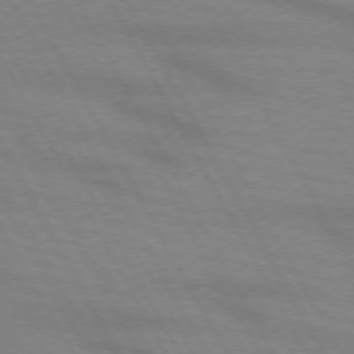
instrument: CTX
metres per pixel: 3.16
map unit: lApd
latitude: 72.2334
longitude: -56.6112
